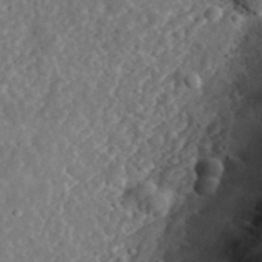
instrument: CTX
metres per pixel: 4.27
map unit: eHh
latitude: 37.0459
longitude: -79.4994
